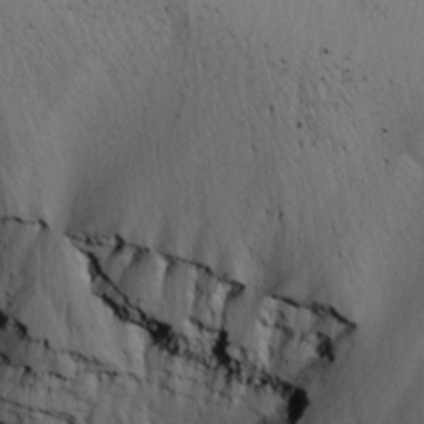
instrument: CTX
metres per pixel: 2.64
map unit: lAa
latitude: 4.0255
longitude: -112.1200
